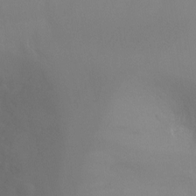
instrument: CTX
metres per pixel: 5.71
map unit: Ht
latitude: -9.5966
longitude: -31.8395
